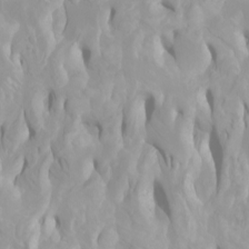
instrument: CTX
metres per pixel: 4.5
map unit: Ht
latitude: -2.1416
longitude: -61.8961
